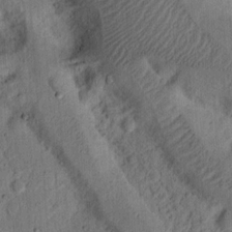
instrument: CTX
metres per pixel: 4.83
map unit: Ht
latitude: 14.2334
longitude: -74.3089
